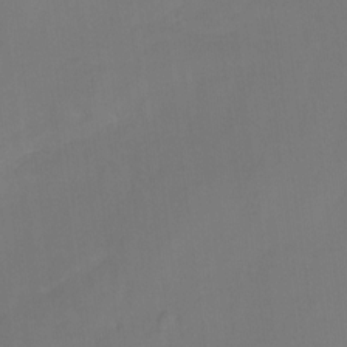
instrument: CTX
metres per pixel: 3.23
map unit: Nhu
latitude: -16.8786
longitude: -47.8773
